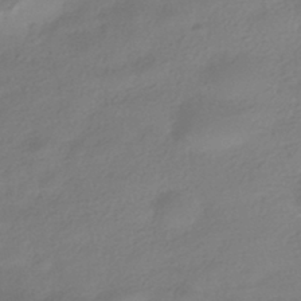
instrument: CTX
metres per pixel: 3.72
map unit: HNhu
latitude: -41.3321
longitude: 94.4251
